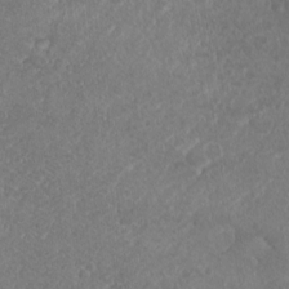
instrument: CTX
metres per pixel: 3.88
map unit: Nhu
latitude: 2.1955
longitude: -15.2915
